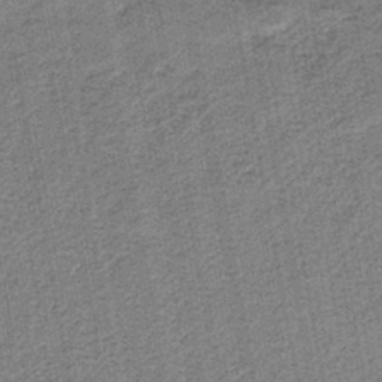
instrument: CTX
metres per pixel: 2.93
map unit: eAb
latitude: -39.3321
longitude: 52.7652
